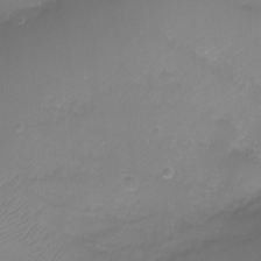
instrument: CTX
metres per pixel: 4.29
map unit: Ht
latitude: -6.5384
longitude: -27.3671
